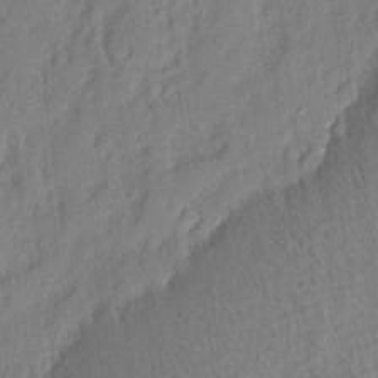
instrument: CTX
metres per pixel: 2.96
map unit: eHh
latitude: 4.7246
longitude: -77.0269
